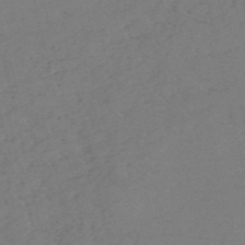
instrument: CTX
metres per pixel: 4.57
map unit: HNb
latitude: -54.6519
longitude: -41.7827
